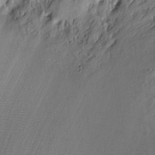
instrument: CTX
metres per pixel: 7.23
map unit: Ht
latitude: -7.7099
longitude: -36.2334
